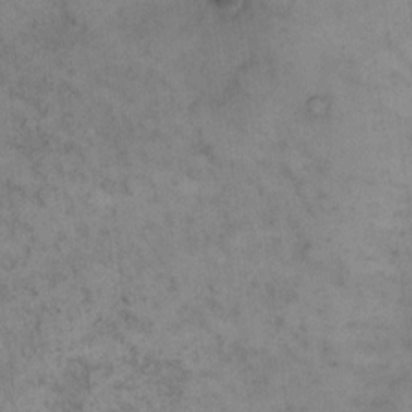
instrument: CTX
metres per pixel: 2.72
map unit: eHh
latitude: 13.8583
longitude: -63.9717
